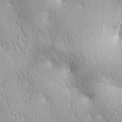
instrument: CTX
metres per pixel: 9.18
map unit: lAa
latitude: -4.0661
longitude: -125.6694
